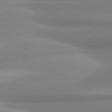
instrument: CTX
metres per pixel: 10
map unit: lApd
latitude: 80.7435
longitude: -175.6883
